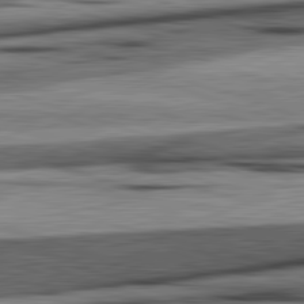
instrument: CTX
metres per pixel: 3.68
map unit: lApd
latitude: 82.5356
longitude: 160.2928
